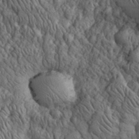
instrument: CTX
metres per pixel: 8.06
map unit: eHh
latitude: 32.1956
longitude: -68.2334
